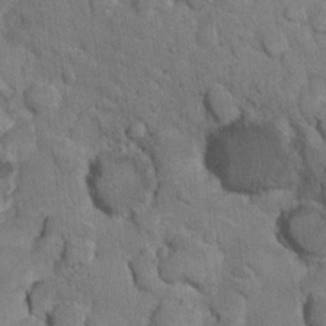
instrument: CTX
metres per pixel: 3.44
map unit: Nhu
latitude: 16.7057
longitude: -32.5735
